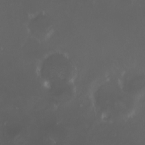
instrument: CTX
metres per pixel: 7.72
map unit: HNhu
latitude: 8.1578
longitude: 10.8975
